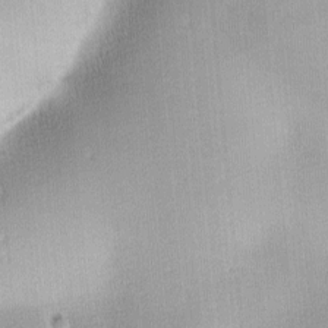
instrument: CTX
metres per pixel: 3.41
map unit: lAa
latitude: -10.1417
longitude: -124.5167
